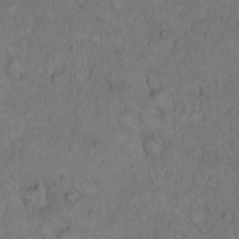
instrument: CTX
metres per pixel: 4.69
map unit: Hto
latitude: 12.5735
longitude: -57.6127
